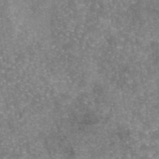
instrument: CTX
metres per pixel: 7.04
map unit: eAb
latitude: 45.8016
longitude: 105.4265
